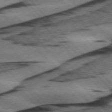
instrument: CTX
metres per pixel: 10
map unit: lApd
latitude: 75.5560
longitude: -78.5357
